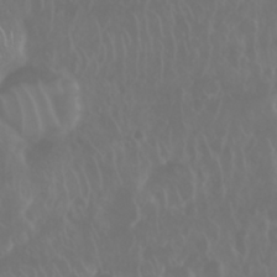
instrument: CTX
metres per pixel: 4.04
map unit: Nhu
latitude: 28.8569
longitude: -63.0837
